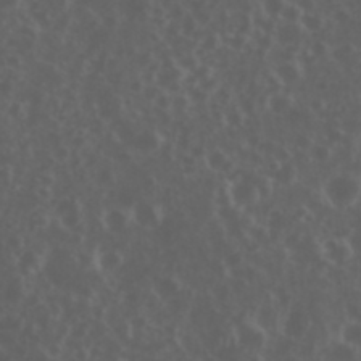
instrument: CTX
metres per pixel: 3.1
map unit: eHh
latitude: 34.8191
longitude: -59.6694
